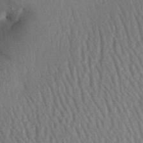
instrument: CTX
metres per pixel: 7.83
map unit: Aa
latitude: 31.5371
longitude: -142.0444
